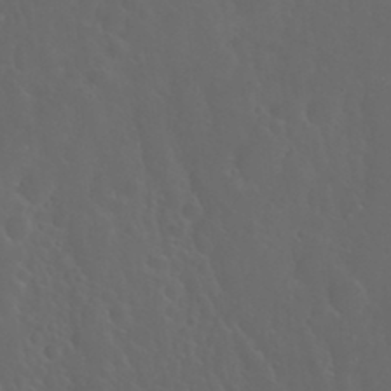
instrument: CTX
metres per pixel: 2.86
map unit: Nhu
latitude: 23.5371
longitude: -62.4790
